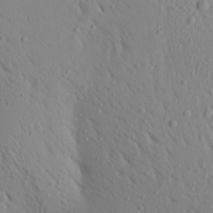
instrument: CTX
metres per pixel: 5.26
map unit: Aa
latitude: 17.5938
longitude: -148.1011
